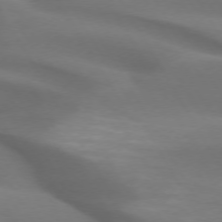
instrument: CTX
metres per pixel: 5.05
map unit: lApd
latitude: 72.8380
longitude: -52.3090
